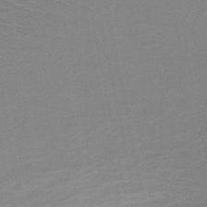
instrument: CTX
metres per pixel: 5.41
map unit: HNb
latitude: -49.6155
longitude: -46.9514
